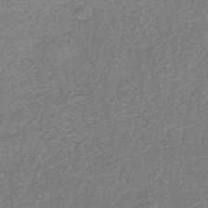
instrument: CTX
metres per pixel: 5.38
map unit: HNhu
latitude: -44.8786
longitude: 93.6722
